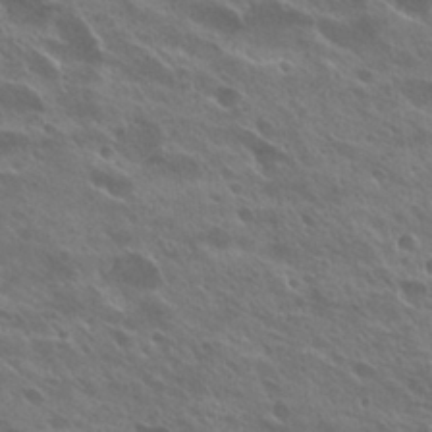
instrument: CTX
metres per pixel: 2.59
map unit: Hto
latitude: 27.4615
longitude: -40.8757
